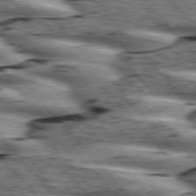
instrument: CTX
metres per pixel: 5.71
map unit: lApd
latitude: 76.1766
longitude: -82.7435
